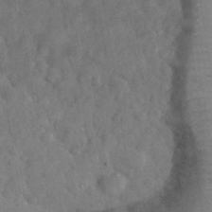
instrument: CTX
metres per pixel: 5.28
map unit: eHh
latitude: 33.6127
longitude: -68.8569
